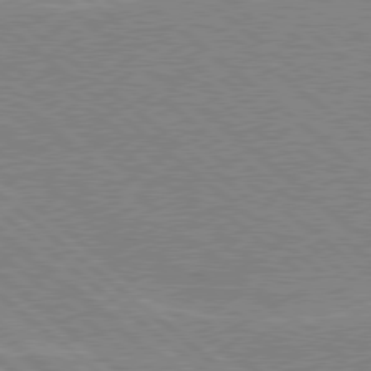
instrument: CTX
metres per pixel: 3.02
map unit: Hpe
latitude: 78.2523
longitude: -160.3089
